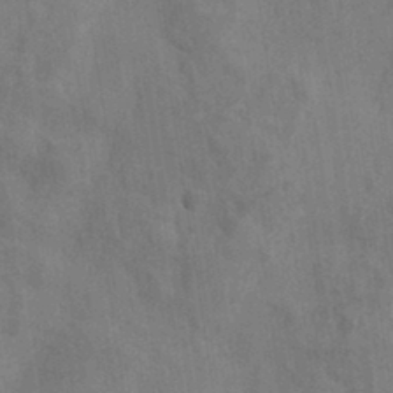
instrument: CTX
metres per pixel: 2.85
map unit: eHh
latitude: 34.1200
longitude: -133.6127
